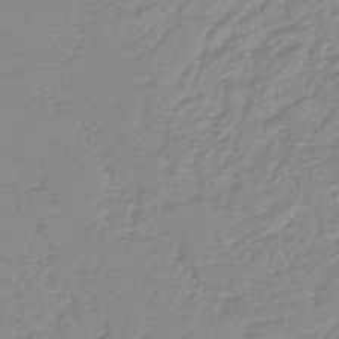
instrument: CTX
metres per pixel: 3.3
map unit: lHb
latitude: -44.3684
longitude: 78.3306
